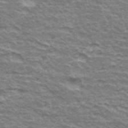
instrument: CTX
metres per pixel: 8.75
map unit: Hto
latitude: 35.2914
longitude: -42.7624
